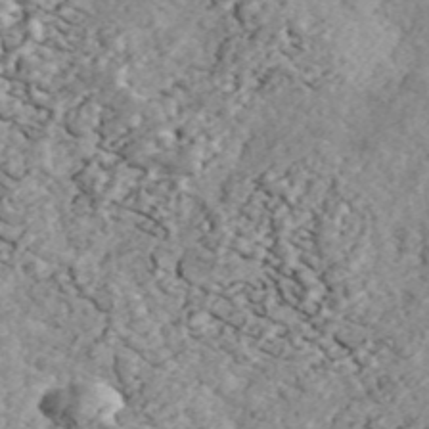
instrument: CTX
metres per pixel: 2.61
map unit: ANa
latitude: 44.4979
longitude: 46.5384
